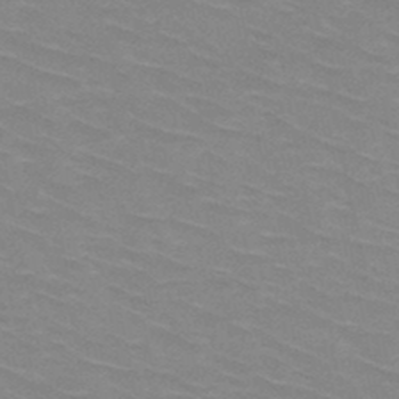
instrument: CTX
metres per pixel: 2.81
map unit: HNb
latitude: -47.5210
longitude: -46.2145
